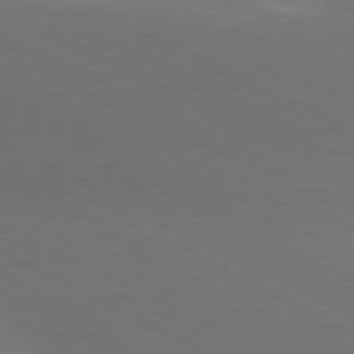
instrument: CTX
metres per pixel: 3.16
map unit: lApd
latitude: 80.7057
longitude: 138.4629
